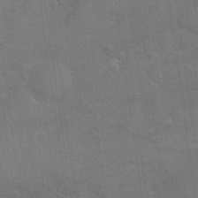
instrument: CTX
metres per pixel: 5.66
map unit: Nhu
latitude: 24.8380
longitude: -51.8205
